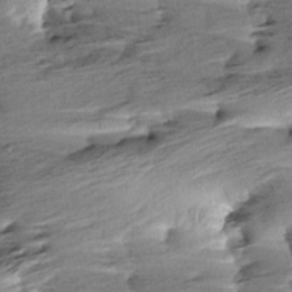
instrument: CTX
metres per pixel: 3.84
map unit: Aa
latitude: 6.7246
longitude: -137.3860
